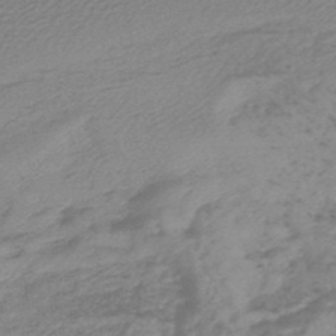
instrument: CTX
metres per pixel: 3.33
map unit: HNb
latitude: -47.9367
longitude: 60.2739
